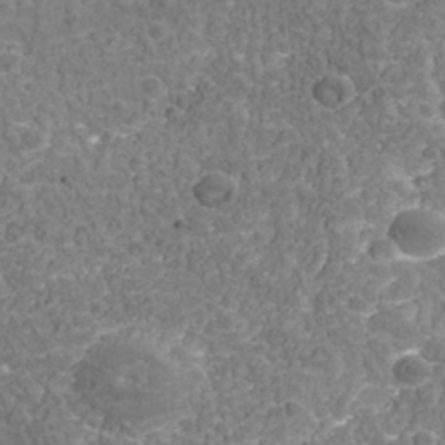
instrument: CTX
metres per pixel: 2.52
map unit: Nhu
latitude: -39.2187
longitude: -85.1592
